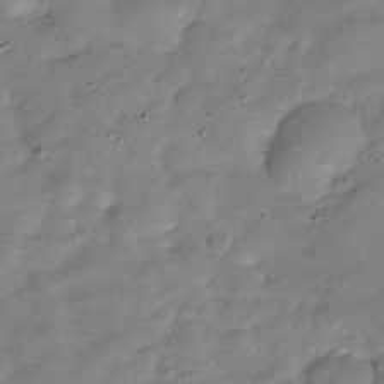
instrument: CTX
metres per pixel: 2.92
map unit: Hve
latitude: -32.0661
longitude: 90.7464
